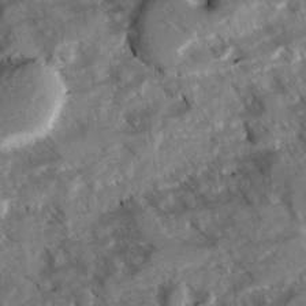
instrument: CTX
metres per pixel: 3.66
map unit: Ave
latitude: -1.0676
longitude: -111.4049
